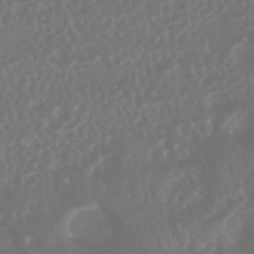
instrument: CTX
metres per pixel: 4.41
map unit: HNhu
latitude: -43.2564
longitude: 93.7478
